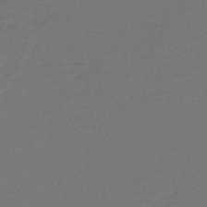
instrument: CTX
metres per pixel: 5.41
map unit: lHb
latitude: -43.3698
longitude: 52.8219
